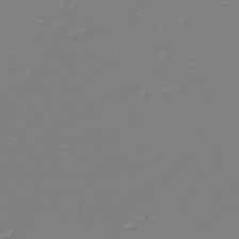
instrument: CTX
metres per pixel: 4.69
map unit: eHh
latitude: -42.5195
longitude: -32.8569
